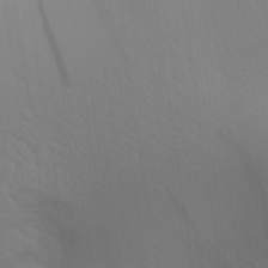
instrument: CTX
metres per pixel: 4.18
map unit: Aa
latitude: 28.8569
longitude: -144.5546
